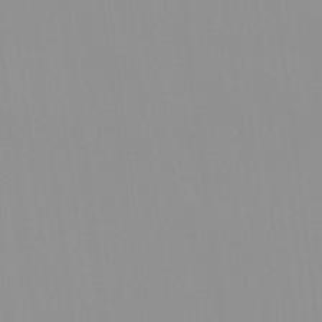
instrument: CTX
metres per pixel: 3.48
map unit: HNhu
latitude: -0.5007
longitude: -5.7072
